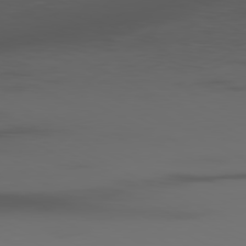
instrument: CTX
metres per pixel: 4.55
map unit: Ap
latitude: -80.8975
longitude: -62.3468
